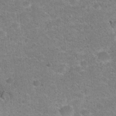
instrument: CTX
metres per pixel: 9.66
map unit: Hto
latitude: 22.3278
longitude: -49.2159
